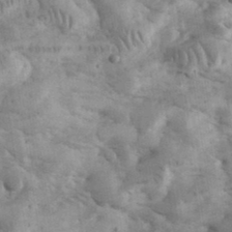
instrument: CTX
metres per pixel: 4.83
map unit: eHh
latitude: 35.1214
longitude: -68.0255
